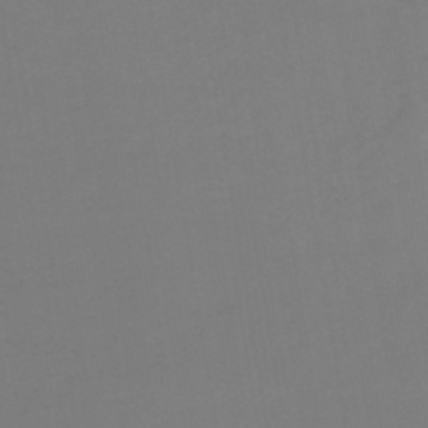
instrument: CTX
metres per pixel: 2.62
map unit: lHb
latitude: -44.6141
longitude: 60.3684
